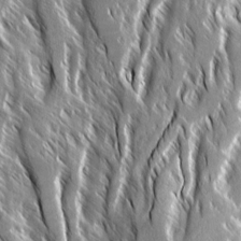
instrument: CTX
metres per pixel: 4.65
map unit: Ave
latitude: 14.6491
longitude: -133.7261
